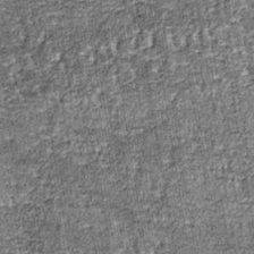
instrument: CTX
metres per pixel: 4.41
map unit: lHb
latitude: -39.9745
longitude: 65.6722
